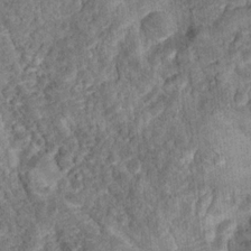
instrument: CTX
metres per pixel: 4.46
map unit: Hto
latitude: 15.2159
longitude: -34.6112
